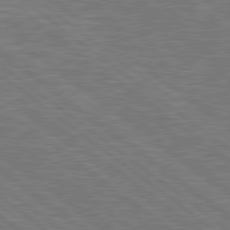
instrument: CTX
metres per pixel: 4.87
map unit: Hpe
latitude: 78.8191
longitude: -170.9891
